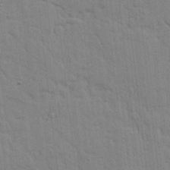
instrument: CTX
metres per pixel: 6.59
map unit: lHvf
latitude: 17.1781
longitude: -113.3670
